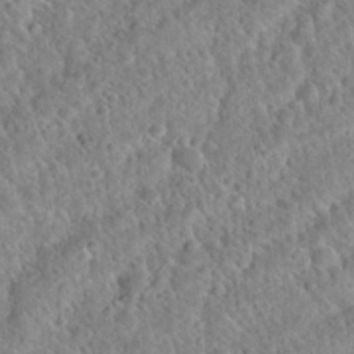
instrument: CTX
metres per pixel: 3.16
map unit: Nhu
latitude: 32.2900
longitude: -51.5560
